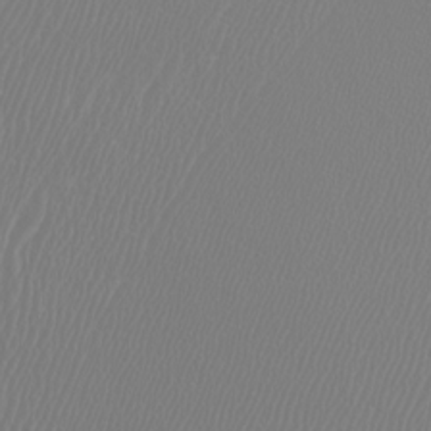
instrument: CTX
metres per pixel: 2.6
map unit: Htu
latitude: -4.6518
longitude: -72.3279
